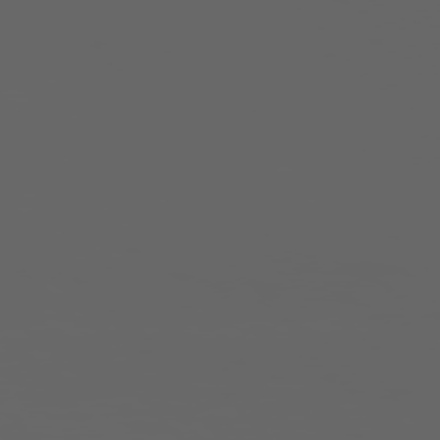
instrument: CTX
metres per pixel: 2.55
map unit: Hpe
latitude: 75.9339
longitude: -127.8395
